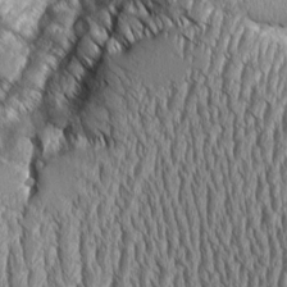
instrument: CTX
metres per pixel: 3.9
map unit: Aa
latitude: 9.1403
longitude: -129.6883
